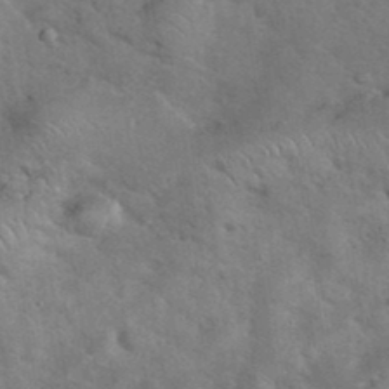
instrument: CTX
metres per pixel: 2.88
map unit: eHh
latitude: 37.8017
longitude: -65.4237
